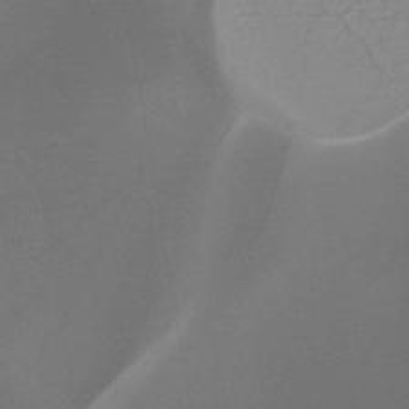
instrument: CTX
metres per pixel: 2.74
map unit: HNb
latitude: -44.5574
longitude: -44.9325
